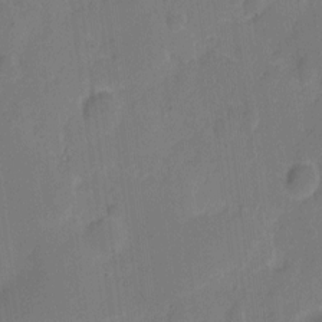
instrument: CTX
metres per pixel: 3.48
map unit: eHh
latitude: 5.9528
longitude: -65.5182
